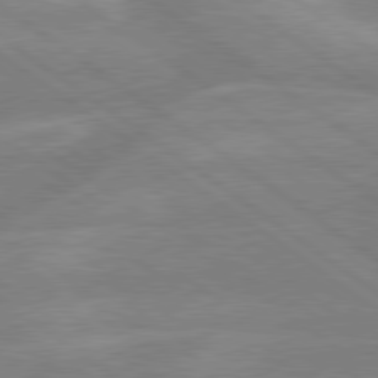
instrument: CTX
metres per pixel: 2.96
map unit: lApd
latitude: 79.4427
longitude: -121.6316
